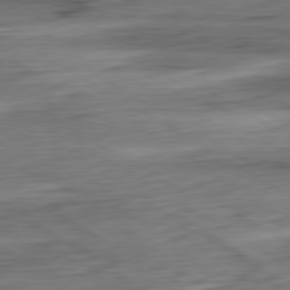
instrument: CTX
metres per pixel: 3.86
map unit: Ap
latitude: -80.8786
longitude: -68.4790
